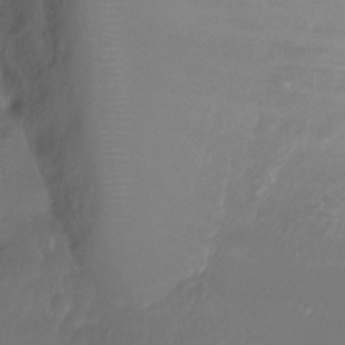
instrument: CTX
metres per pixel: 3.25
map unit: Ht
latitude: -7.3320
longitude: -27.5749
